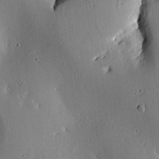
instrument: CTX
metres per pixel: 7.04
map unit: lAa
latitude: 6.1578
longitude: -113.4615
